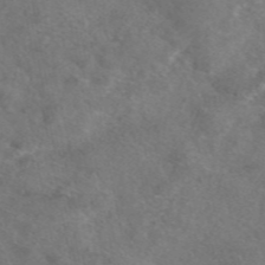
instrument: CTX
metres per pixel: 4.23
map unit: eAb
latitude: 47.8017
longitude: 110.2928
